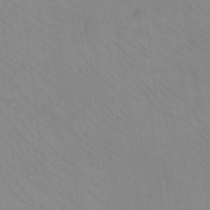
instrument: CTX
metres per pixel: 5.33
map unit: eHh
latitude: -8.7841
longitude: -67.7260
